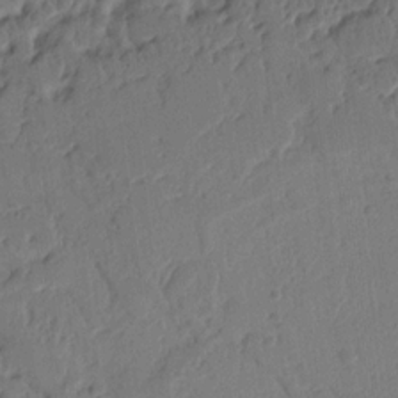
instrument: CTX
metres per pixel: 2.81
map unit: Ht
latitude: 10.4034
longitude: -78.4034
